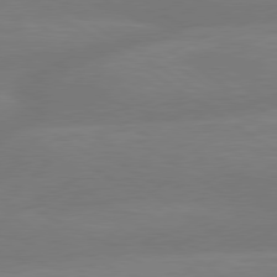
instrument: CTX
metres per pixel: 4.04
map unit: lApd
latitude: 79.3482
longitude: -150.2333
